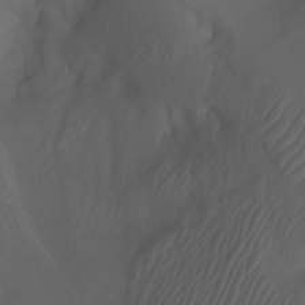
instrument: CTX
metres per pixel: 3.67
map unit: Aa
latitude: -7.6722
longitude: -80.7057
